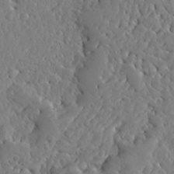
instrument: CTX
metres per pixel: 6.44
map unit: Ave
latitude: 12.8947
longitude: -136.4601
